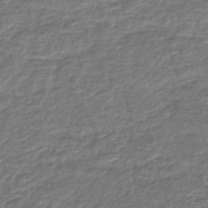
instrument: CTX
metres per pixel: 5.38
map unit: lHb
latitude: -43.4832
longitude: 69.1431
